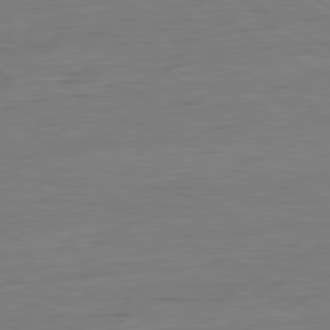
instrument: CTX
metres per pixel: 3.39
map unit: Ap
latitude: -81.0676
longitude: -78.8191
